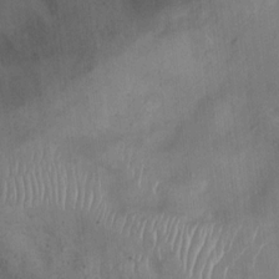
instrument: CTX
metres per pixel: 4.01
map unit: Ht
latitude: 12.5546
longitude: -40.3656
